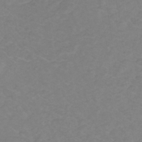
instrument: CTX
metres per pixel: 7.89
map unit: lHb
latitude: -31.0108
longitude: 64.9920
